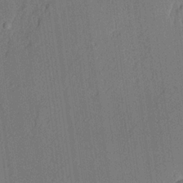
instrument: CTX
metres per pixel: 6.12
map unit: lHvf
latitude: 21.2159
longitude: 144.2551
